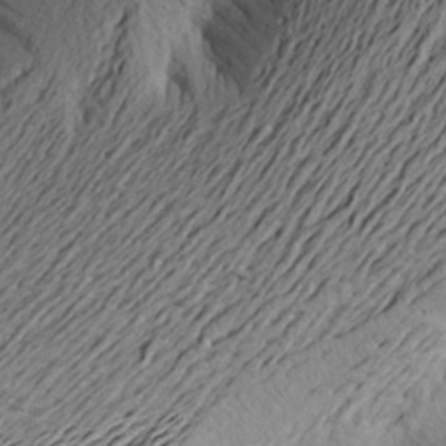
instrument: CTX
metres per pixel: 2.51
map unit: Aa
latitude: 20.4034
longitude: -148.6868
